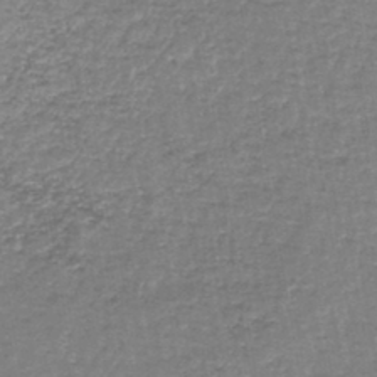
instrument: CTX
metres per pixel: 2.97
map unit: lHb
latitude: -44.0661
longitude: 57.3509
